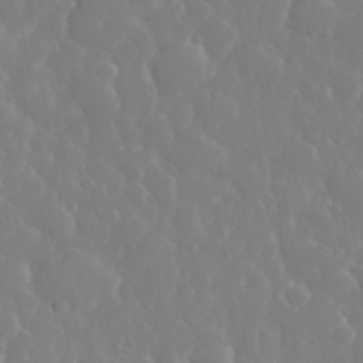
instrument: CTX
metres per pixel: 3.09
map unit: eHh
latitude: 33.5182
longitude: -59.6316
